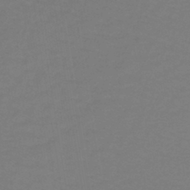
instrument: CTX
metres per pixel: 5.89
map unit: lHb
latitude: -42.8974
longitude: 56.2550
